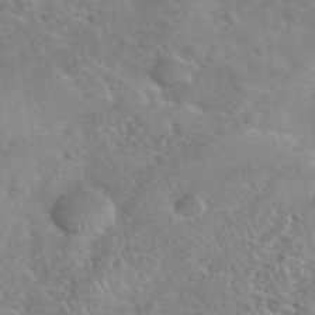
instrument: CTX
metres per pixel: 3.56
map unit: eHh
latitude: 40.9891
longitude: -56.9891
